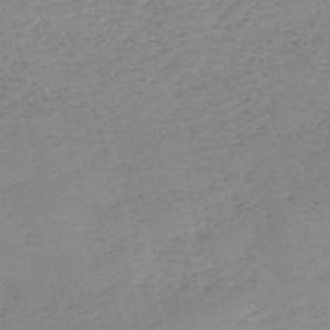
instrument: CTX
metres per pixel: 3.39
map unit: HNb
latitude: -52.6329
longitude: -39.4804
